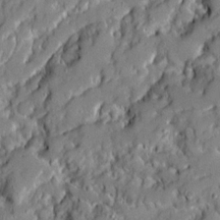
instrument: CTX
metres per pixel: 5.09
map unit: Ave
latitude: 19.8394
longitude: -129.2348
